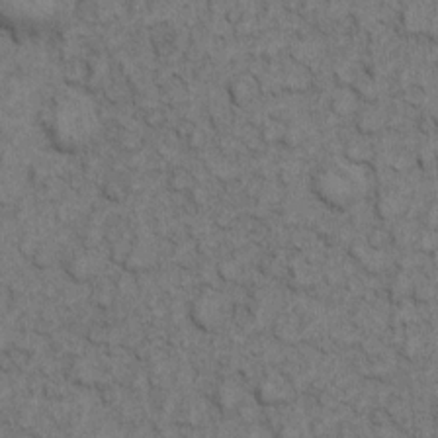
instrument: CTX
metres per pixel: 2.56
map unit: eHh
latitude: 7.6127
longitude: -64.7624
